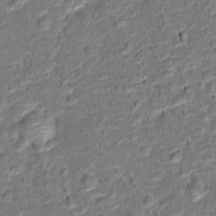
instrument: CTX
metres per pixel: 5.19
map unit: Hto
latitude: 15.1404
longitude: -39.2348
